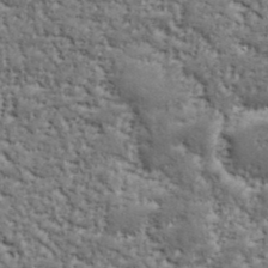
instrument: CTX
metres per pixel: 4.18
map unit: lHvf
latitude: 39.3671
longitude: -88.7436
